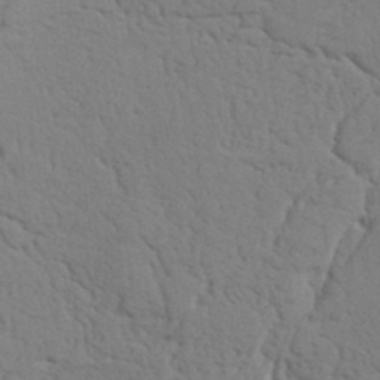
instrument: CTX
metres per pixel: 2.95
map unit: Nhu
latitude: 19.8394
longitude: -76.3467
